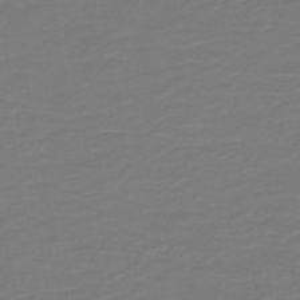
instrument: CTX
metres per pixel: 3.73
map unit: HNb
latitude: -46.8597
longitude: 53.7099
